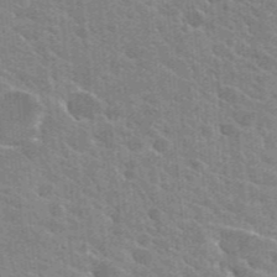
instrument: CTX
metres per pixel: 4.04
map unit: Hto
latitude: 25.6693
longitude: -36.7813
